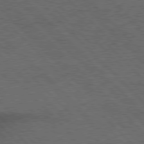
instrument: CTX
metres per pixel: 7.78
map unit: Hpe
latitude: 77.7071
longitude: -157.9528
